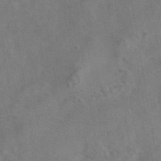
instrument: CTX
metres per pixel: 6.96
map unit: eAb
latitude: 43.0836
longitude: 107.1620
